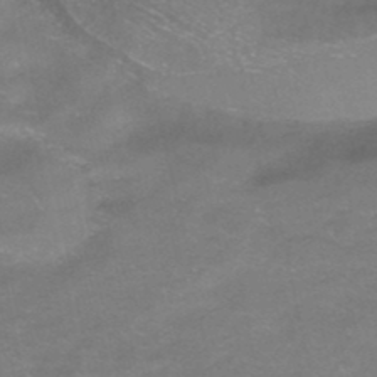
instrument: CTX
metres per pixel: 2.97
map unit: HNhu
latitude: -40.3306
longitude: 103.4266
